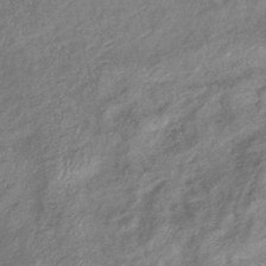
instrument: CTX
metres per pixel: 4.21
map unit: eHb
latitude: -38.6897
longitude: 76.3117
